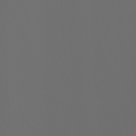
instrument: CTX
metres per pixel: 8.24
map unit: Htu
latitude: -5.2754
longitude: -89.8962
